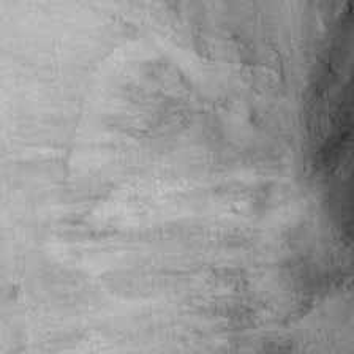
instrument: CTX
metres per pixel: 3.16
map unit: Ht
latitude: 11.6505
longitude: -37.8205
